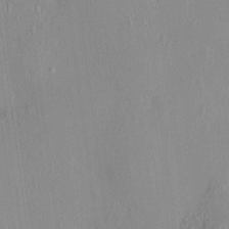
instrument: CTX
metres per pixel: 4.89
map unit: HNhu
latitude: 7.1781
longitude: 12.7085
